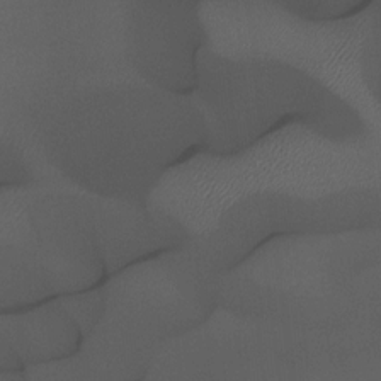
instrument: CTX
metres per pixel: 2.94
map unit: HNhu
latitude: -0.7275
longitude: -4.5924
